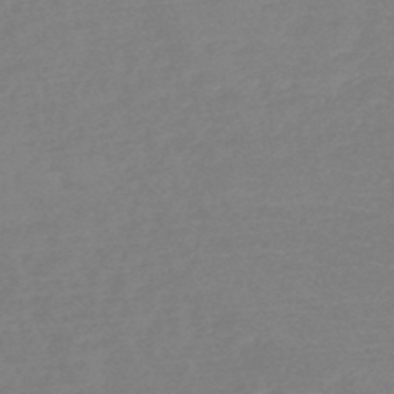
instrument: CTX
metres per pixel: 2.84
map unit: HNb
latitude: -49.4644
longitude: -43.7261
